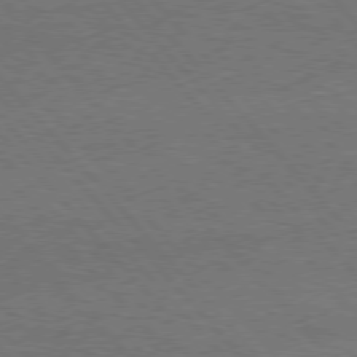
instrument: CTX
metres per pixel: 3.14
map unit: Hpe
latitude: 76.1389
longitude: -157.9906
